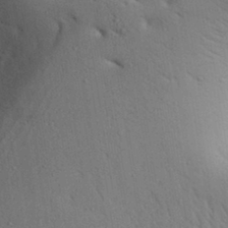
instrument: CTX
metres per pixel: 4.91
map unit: Aa
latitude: 30.8191
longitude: -145.1970
